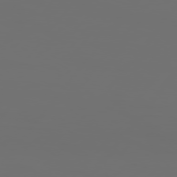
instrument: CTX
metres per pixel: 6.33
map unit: Hpe
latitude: 76.1577
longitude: -140.8002
